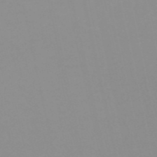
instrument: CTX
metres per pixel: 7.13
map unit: eHh
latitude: -53.8044
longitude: -25.1403
